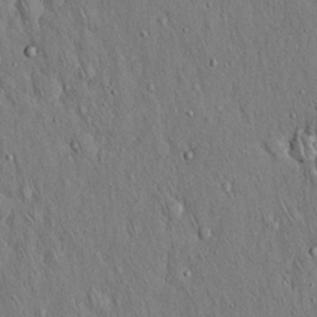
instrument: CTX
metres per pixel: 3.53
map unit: Hto
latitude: 16.9514
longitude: -58.8380
